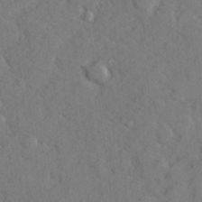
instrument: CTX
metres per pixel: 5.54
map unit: lHvf
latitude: 25.4426
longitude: 142.7463
